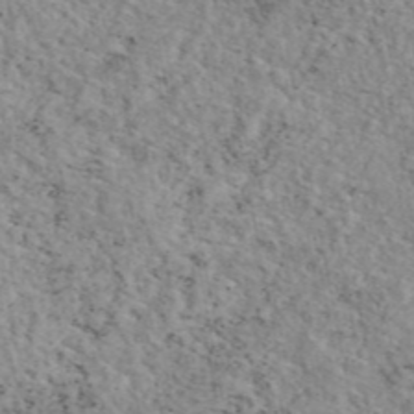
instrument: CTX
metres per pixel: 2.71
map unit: eAb
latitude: 44.4790
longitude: 113.8234
